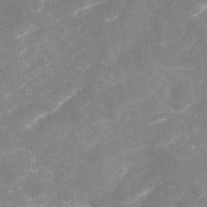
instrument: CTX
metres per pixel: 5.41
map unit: Nhu
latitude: -22.2551
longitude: -55.9528
